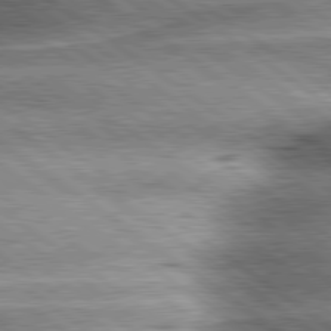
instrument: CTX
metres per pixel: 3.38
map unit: lApd
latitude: 80.0255
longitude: -140.4601
